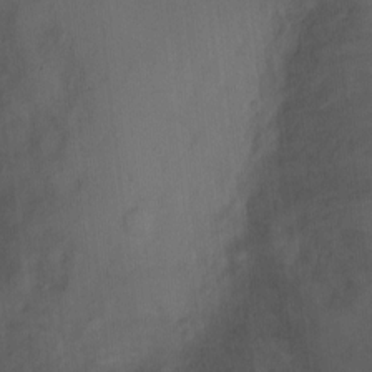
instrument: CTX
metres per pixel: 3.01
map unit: Ht
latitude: 1.7260
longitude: -23.2537
